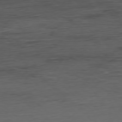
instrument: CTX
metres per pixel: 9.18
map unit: Hpe
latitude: -77.7100
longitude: 12.2740
